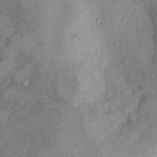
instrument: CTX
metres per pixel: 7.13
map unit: Nhu
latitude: 9.5560
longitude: -24.8191
